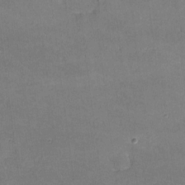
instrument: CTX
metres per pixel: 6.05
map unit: lHvf
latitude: -10.2928
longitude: -100.7246
